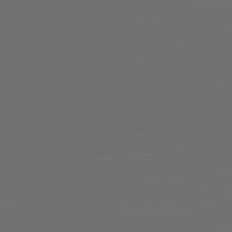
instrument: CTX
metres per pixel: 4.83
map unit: Ap
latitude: -78.8219
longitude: -68.8569
